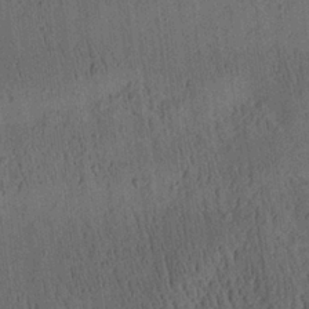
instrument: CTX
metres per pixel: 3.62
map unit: Aa
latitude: 26.0822
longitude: -141.4804
